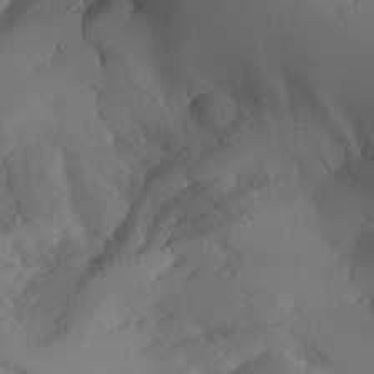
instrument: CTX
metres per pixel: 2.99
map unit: Aa
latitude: 25.5938
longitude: -128.3845
